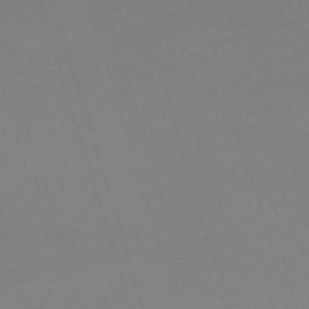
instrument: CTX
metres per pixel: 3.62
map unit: eHh
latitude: -62.7652
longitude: 48.9542
